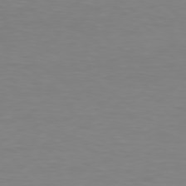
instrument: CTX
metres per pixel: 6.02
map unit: Hpe
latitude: 78.6113
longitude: -139.3104
